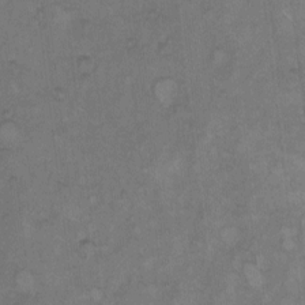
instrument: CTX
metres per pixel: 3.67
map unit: Hto
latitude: 7.6505
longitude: -60.8947
